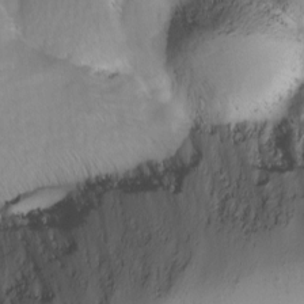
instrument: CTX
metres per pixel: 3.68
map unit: Ave
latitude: 8.5357
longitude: -105.1215
